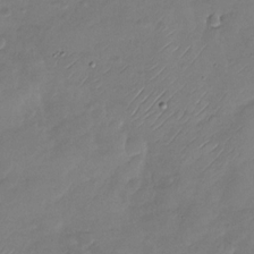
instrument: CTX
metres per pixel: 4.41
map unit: Nhu
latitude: -28.6141
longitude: -58.5924
